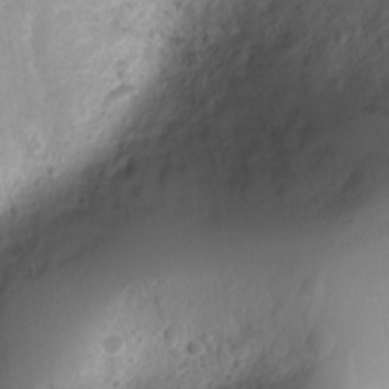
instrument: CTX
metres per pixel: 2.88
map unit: Ht
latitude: -2.4062
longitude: -29.9150
